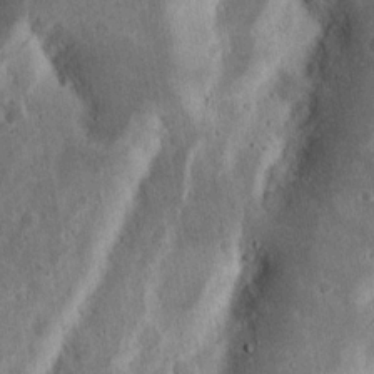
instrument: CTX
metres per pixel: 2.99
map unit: Nhu
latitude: 15.4994
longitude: -74.2145
